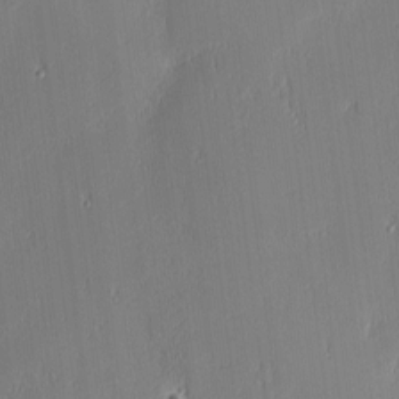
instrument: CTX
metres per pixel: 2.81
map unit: Nhu
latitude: 3.0458
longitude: -76.0255
